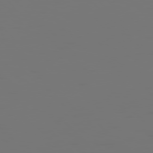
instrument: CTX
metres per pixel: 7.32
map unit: Hpe
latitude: 77.0269
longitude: -135.1970
